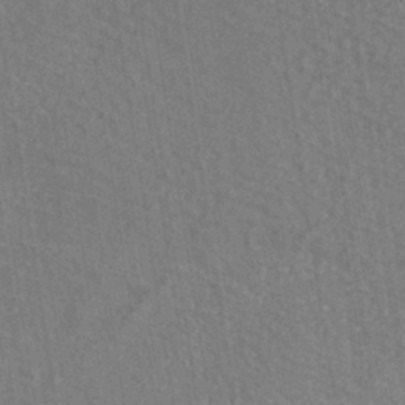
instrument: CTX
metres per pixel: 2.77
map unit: ANa
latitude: -36.8030
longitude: 94.5195
